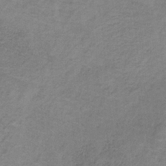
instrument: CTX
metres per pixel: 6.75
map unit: HNb
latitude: -32.6519
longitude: 58.7841
